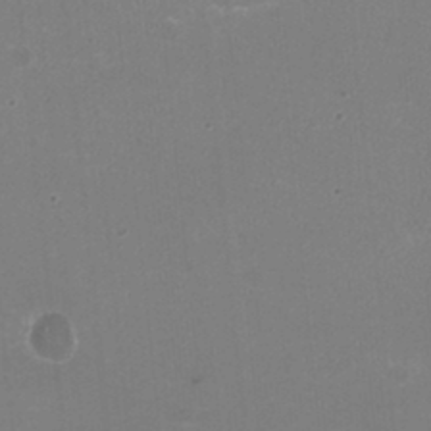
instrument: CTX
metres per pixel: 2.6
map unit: HNhu
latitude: -2.2550
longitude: -1.5938
